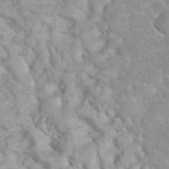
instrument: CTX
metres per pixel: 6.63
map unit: eHh
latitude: 35.8394
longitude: -64.1200
